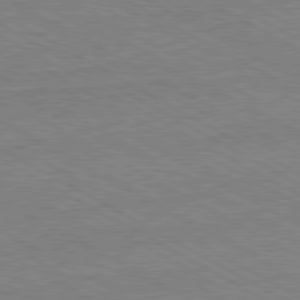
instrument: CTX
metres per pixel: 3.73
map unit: Ap
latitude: -81.7856
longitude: -73.1404
